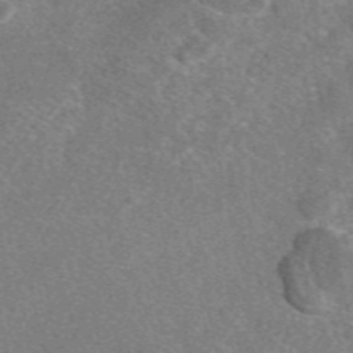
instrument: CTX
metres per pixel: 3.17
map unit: eAb
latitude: 48.0255
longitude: 109.6911
